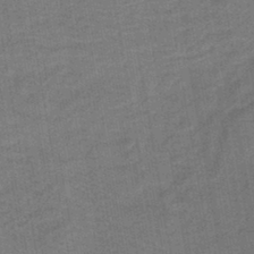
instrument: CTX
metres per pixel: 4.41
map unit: lHb
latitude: -42.8785
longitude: 62.8219
